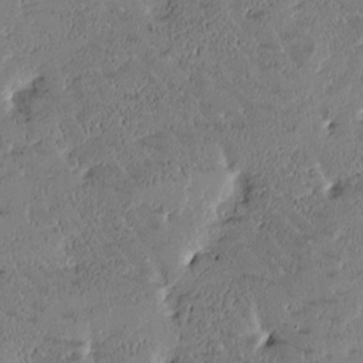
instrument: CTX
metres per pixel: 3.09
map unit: Htu
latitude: -1.8423
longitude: 176.2173
